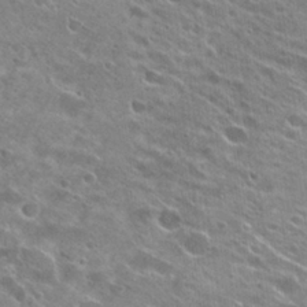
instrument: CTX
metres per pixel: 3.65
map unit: Hto
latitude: 27.1025
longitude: -44.4979
